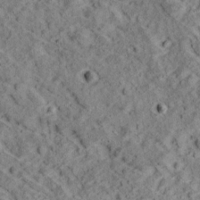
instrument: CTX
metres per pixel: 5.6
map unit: Ave
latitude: 18.5734
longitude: -134.2522
